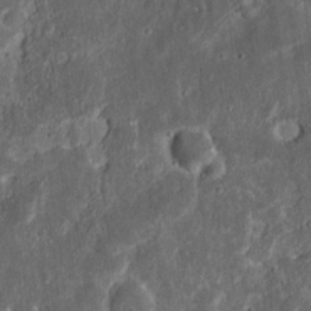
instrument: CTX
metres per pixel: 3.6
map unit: Ht
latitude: 13.4993
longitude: -74.0633
